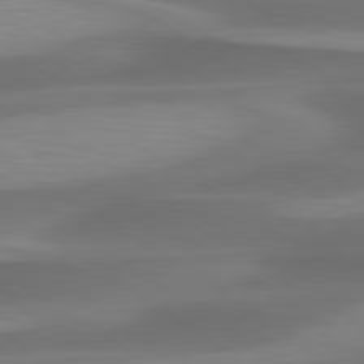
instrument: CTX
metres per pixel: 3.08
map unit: lApd
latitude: 79.8584
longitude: -87.0647
